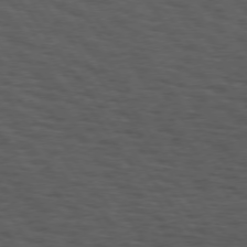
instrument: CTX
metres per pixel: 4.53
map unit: Hpe
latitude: 74.7813
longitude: -132.7057
